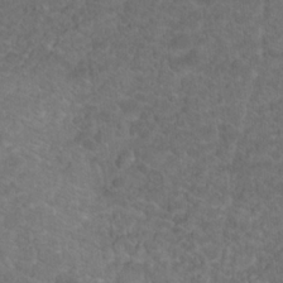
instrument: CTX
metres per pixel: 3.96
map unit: Hto
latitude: 19.3103
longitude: -38.8569
